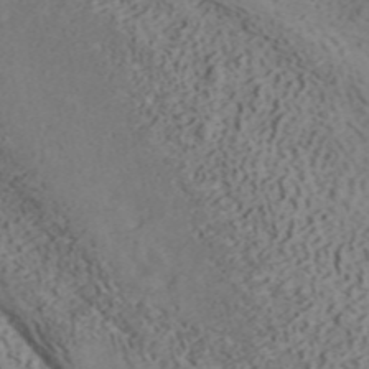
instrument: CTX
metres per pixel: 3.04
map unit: ANa
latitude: 41.1781
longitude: 34.2173
